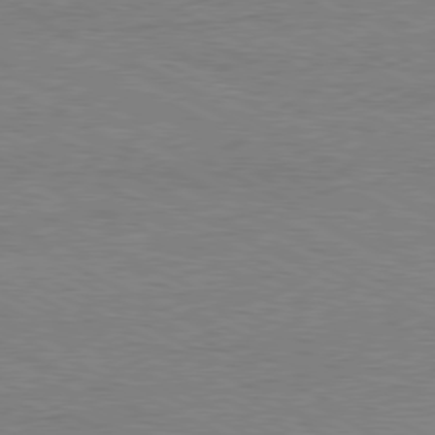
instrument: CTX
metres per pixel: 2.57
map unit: Ap
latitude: -80.7652
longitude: -85.3671
